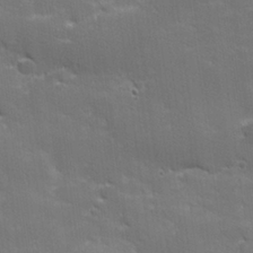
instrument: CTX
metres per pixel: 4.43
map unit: lHvf
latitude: 26.1011
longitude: 141.9367
